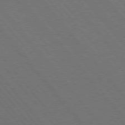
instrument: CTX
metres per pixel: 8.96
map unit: Hpe
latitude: 75.7450
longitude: -138.3089
